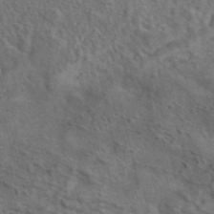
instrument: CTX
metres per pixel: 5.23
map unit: eAb
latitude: 42.3278
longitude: 108.5763
